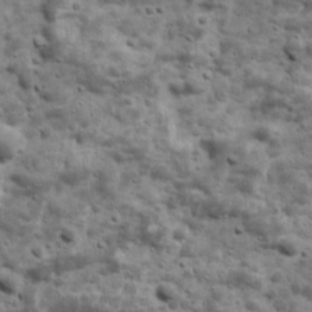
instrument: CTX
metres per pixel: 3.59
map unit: Ave
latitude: 16.9325
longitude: -134.0822
